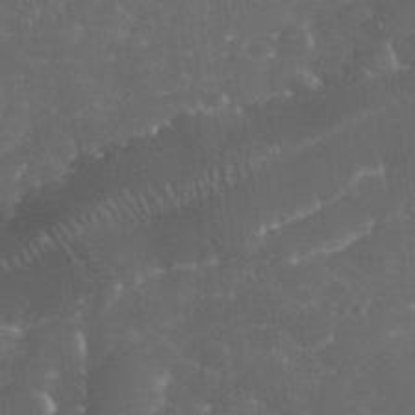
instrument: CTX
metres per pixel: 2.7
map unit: eHh
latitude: 33.5749
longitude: -63.7072
